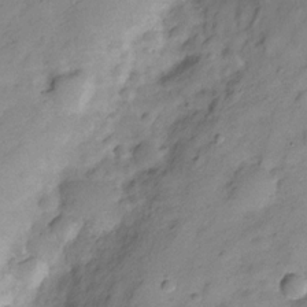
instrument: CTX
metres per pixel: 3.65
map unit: Hve
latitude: -28.7463
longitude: 93.1242
